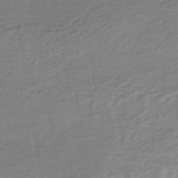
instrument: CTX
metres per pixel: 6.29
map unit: lHb
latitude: -40.3306
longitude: 71.8800
